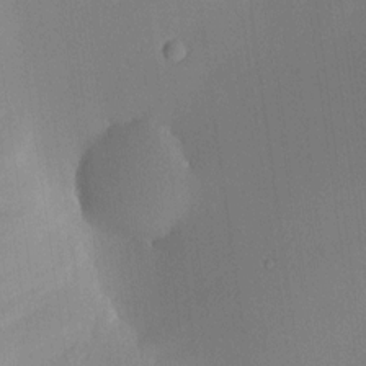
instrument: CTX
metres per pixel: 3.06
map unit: HNhu
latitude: 8.2523
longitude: 16.3118
